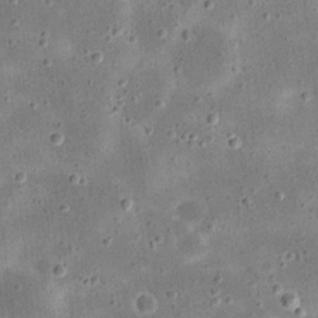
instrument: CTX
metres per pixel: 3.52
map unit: eHh
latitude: 21.2726
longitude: -66.2711
